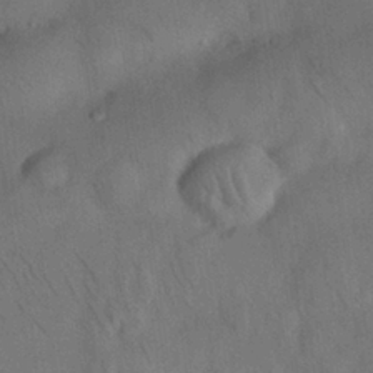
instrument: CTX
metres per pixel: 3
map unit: Nhu
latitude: 26.2712
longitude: -71.7449
